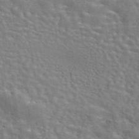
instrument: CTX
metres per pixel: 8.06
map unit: eAb
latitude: 44.6112
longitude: 110.2928
